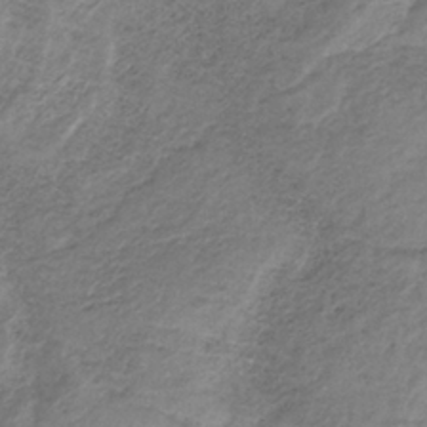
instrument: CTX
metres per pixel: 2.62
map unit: HNb
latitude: -33.0109
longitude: 61.2565
